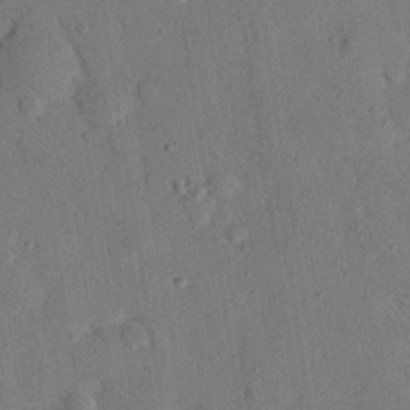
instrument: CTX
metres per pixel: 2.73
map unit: eHh
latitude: 26.4979
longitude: -77.3103
